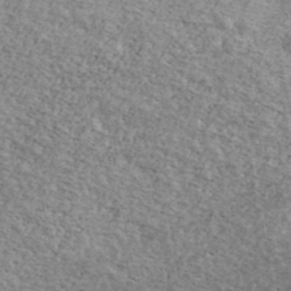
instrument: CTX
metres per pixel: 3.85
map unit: Ave
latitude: 41.1970
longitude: -108.7813
